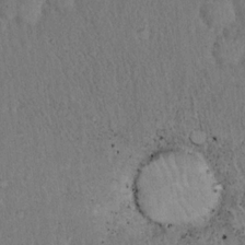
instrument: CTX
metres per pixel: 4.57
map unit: Hto
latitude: 18.1389
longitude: -61.9906
